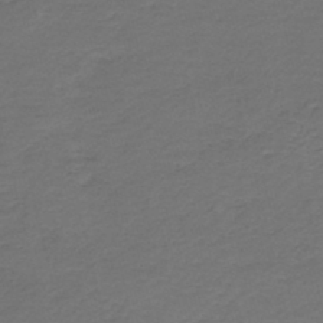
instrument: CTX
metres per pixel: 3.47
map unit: HNb
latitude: -43.7477
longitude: 50.8030
